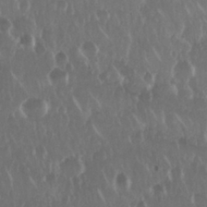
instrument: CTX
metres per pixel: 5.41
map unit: Nhu
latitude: 29.5749
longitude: -56.8380
